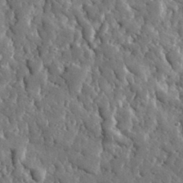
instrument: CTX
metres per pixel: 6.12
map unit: lHvf
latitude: 35.0836
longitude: -88.0444
